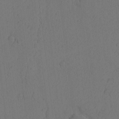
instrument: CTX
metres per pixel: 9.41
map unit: Nhu
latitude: -6.1794
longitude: -153.2348
